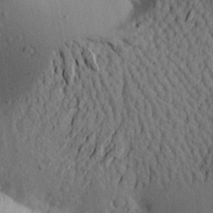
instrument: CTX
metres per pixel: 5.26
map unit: Aa
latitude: 21.8395
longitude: -149.6694
